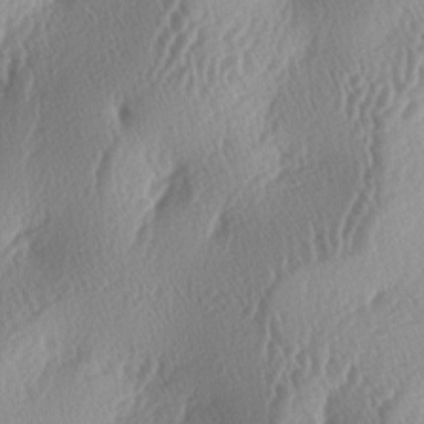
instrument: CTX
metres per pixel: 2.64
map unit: lAa
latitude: -5.8422
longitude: -128.6490
